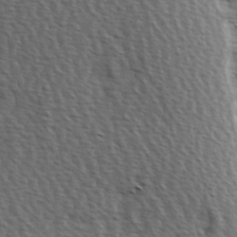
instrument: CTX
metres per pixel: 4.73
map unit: Hve
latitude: 2.7624
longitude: -123.2537
